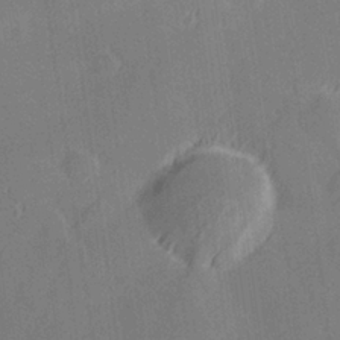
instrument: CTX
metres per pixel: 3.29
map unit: Hve
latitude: 27.3860
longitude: 145.1242
